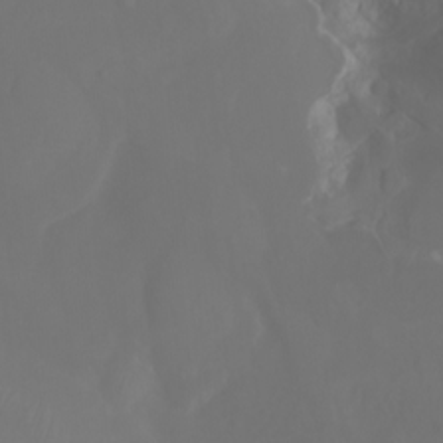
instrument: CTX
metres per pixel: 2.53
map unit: Ht
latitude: -3.8800
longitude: -62.2334
